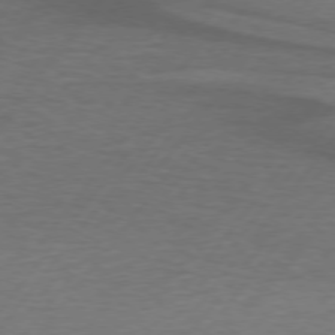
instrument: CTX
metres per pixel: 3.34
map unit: lApd
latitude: 74.5924
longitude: -78.1578
